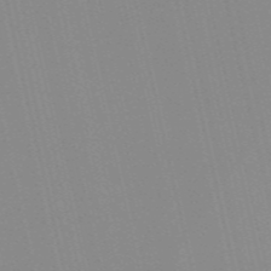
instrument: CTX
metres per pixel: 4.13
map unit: Nve
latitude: -57.1242
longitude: 60.9353
